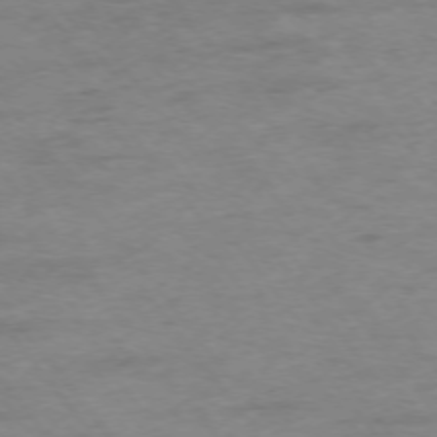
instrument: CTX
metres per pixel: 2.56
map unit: Ap
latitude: -75.1998
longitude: -84.4412
